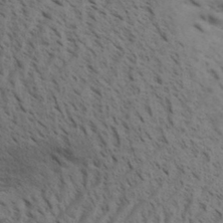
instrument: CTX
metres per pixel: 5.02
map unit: Aa
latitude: 31.5938
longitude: -140.1766
